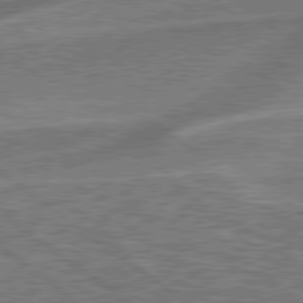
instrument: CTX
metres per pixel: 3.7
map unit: lApd
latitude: 79.4805
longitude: 174.2361
